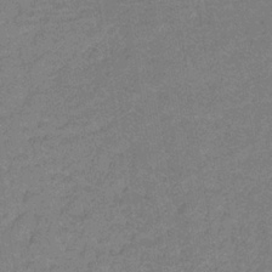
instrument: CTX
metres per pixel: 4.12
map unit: lHb
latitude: -32.7841
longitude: 66.9353
